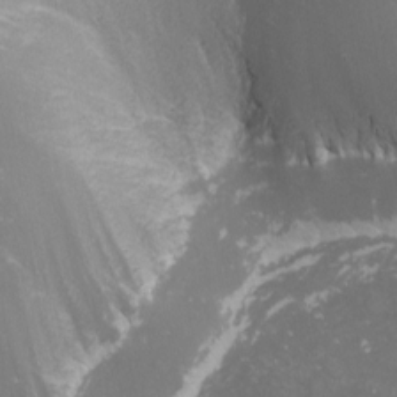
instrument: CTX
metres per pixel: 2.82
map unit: Nhu
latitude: -1.0109
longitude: -79.8395
